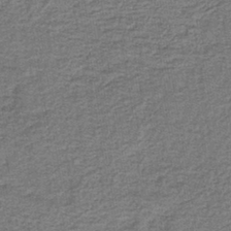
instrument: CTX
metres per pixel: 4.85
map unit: HNb
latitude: -39.4832
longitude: 50.8408
